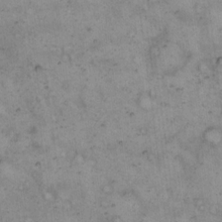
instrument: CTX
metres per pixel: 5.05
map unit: eHh
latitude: 14.6491
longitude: -64.3656
